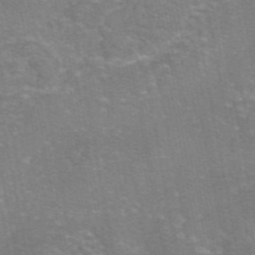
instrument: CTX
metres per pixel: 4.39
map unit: eAb
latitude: 46.1767
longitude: 105.6155
